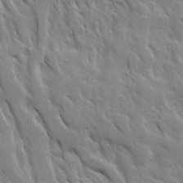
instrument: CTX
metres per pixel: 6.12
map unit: Ave
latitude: 15.6316
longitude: -132.0822
